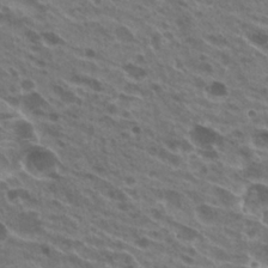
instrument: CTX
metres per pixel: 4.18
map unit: Hto
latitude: 24.1955
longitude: -40.1577
